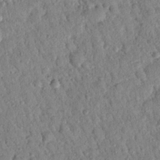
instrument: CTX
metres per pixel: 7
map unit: Nhu
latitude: 21.3482
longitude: -78.2523
